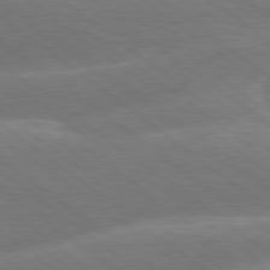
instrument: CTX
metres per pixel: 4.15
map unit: Hpe
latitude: 79.0081
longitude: -153.7261
